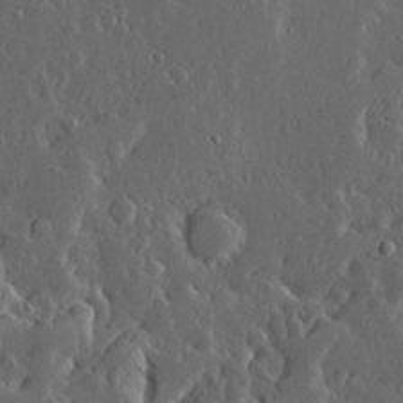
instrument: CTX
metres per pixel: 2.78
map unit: Ave
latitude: 13.8583
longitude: -136.2523
